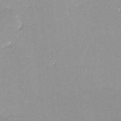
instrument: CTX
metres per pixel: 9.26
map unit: lHvf
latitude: -12.1039
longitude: -102.1955
